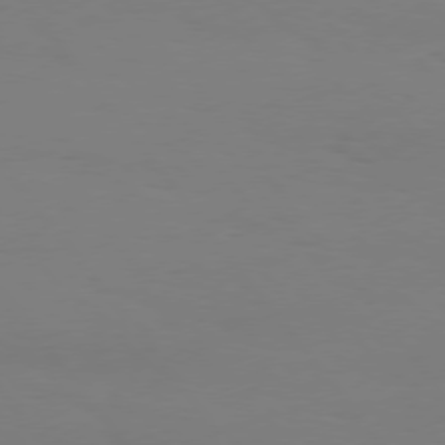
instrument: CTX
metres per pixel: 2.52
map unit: Hpe
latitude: 75.8205
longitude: -138.6490
